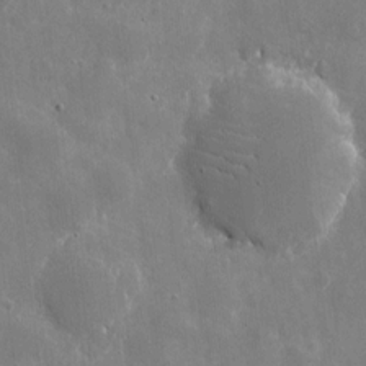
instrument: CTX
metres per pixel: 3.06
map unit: eHh
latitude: 9.5749
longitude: -70.1578
